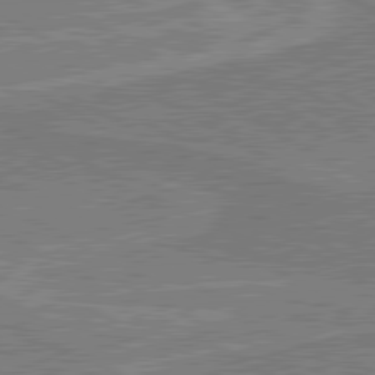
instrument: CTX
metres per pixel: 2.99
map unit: lApd
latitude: 80.4790
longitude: 144.1039
